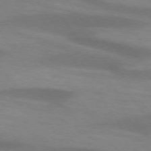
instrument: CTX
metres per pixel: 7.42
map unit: lApd
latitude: 74.0822
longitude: -54.5357
